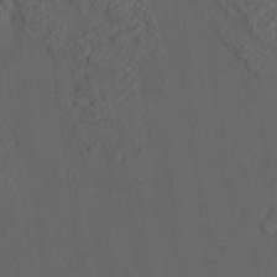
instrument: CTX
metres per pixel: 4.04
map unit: HNhu
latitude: 9.7261
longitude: 15.3321
